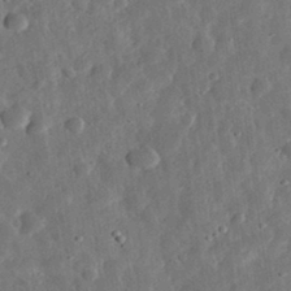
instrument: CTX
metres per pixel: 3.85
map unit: eHh
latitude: 32.8191
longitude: -77.0836
